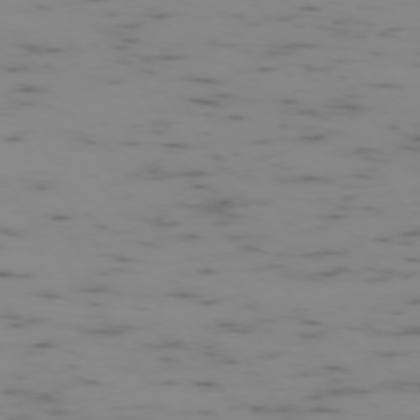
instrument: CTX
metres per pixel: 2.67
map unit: Ap
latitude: -73.8989
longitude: -72.9703
